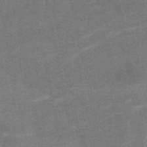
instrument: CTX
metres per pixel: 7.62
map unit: HNb
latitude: -52.0094
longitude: -49.8961
